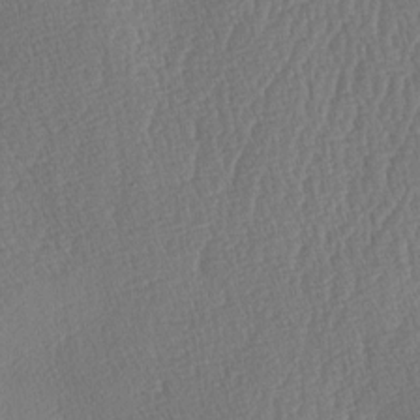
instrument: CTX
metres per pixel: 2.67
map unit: lAa
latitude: -7.1242
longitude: -130.1389
